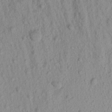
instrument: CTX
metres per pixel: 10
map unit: Aa
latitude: 18.2333
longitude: -146.7436
